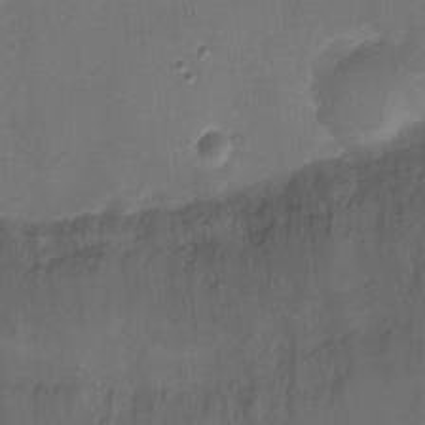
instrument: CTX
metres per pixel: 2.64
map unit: Ht
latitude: -2.9352
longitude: -20.2523
